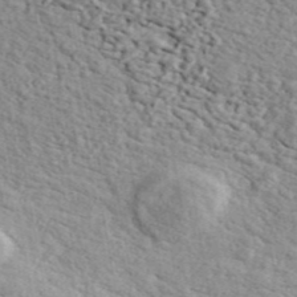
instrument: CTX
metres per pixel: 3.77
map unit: ANa
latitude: 43.7261
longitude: 46.0472
